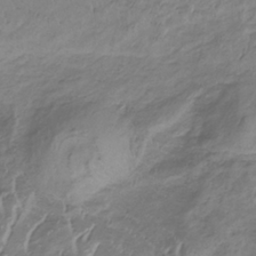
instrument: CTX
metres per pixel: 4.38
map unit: lHb
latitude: -34.0661
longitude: 67.7855
